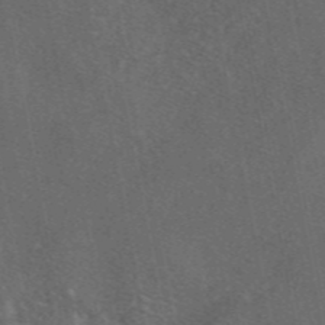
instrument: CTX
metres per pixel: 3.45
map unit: eAb
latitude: 46.5924
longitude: 108.6896
